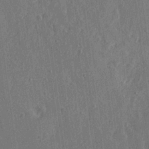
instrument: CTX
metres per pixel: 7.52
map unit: Ave
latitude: 15.4427
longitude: -105.4238
